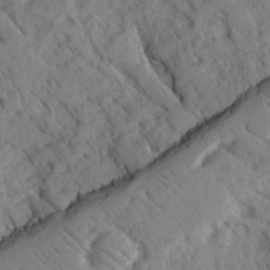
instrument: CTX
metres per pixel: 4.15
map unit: Ave
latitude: -0.8219
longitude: -110.9703
